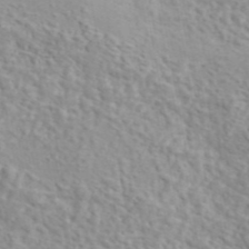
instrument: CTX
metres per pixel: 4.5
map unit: eAb
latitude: 44.1011
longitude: 117.3320
